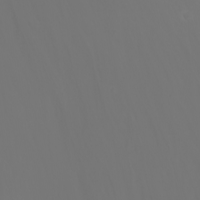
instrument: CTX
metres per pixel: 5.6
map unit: Htu
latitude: -7.0675
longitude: -71.8772
